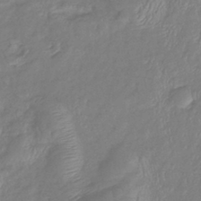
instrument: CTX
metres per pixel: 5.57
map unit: lHb
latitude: -40.8597
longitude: 79.1053
